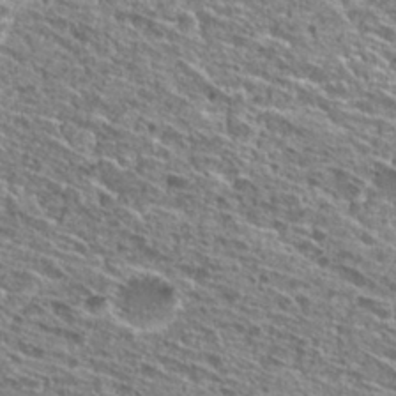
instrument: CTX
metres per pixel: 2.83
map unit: Hto
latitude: 27.4049
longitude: -45.5938
